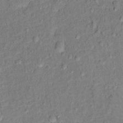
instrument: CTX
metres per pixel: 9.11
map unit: Hto
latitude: 12.3656
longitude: -38.7246
